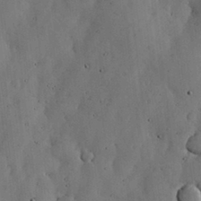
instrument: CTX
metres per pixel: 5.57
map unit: lHvf
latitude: 19.5371
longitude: -114.1766
